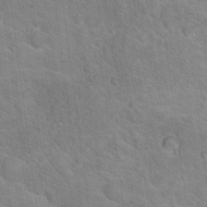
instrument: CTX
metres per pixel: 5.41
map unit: Hto
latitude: 17.8205
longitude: -36.9136
